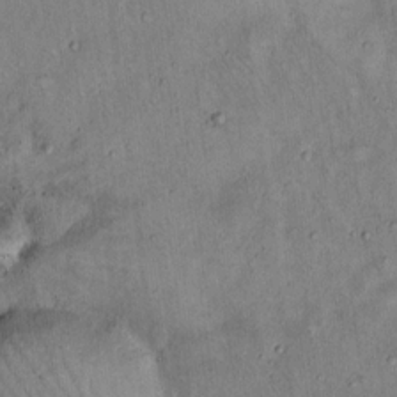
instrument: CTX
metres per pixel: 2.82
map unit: Hto
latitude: 14.8569
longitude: -58.9892
